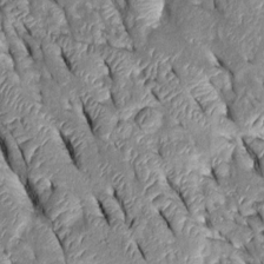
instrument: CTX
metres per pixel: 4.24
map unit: Htu
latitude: -0.1606
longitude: 148.8975
